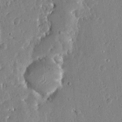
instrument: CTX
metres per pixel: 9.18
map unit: Ave
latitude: 12.9703
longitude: -137.0081
